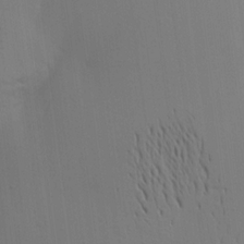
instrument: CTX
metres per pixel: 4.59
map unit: Aa
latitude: 15.4049
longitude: -147.5372
